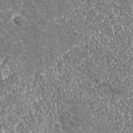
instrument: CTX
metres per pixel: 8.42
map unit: lHvf
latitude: 38.4790
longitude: -87.9906
